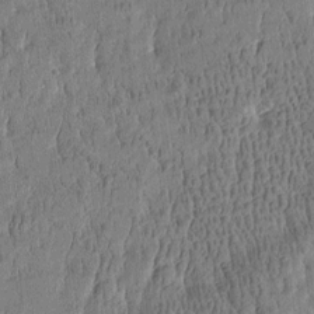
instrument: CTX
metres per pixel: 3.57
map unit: Htu
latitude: -4.4251
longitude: 175.2753
